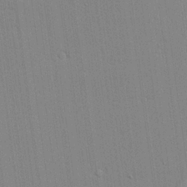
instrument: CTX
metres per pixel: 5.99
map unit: lAvf
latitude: 24.1011
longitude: -111.4427
